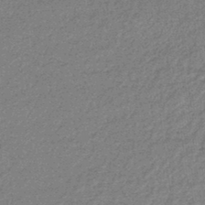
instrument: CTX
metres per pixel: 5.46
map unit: lHb
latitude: -44.5196
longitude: 66.7652
